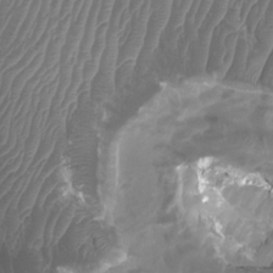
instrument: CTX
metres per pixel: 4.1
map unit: Htu
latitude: 3.5182
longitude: -21.1970
